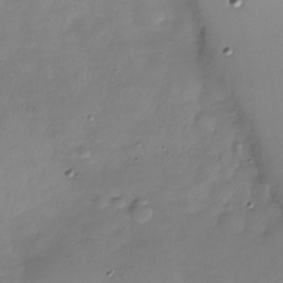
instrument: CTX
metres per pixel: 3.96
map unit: Nhu
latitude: -28.5385
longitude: -58.7246
